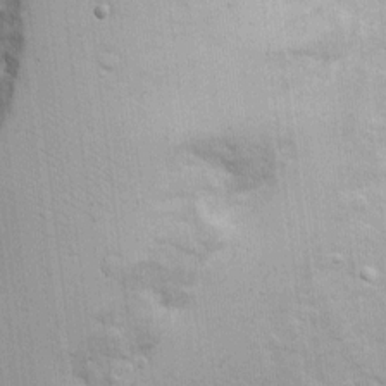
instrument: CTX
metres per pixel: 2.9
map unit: eHh
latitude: 9.0270
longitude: -66.8191
